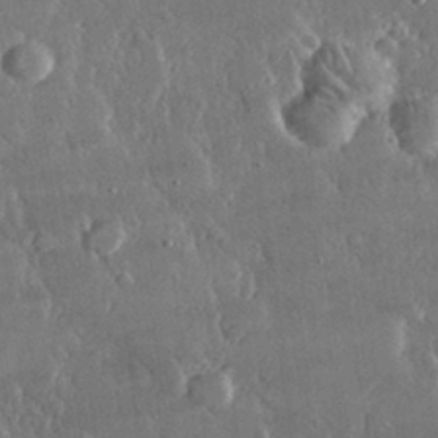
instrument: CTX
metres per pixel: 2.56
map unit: lHvf
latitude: 30.7058
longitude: -92.8380
